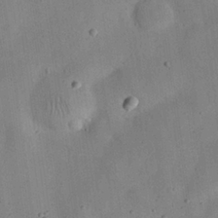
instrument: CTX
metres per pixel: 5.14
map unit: eHh
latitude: 24.9513
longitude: -68.8758
